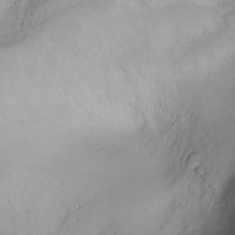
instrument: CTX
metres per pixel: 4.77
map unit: Aa
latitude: -3.4643
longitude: -71.3293
